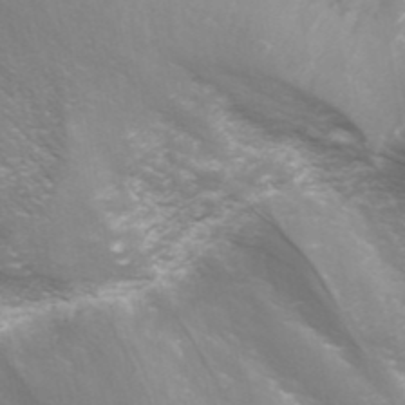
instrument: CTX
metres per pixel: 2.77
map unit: ANa
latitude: 42.4601
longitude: 24.3684
